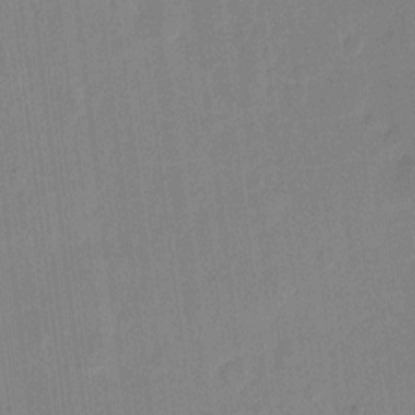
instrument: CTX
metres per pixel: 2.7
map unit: eHh
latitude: 10.5168
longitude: -66.8191
